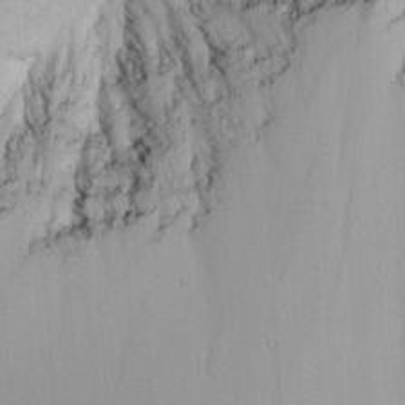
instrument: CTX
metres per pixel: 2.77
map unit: Nhu
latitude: -6.0283
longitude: -90.8380
